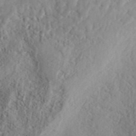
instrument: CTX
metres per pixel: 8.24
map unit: ANa
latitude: 41.8772
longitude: 55.1242
